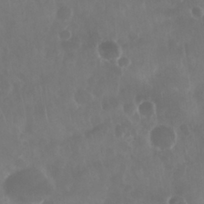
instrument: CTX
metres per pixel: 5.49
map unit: Nhu
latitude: 28.6679
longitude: -63.9150
